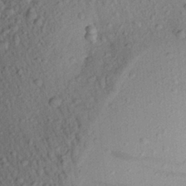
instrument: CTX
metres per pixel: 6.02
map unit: Aa
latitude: 22.8758
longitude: -147.8584
